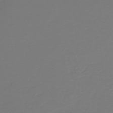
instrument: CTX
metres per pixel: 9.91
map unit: HNb
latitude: -46.7085
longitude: 54.7085
